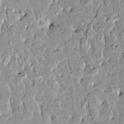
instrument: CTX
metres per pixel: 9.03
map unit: HNhu
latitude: 5.9717
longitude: -0.2333
